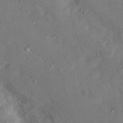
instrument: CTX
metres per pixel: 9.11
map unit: Nhu
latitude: 15.8962
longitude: -30.4979
